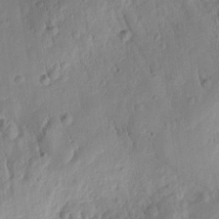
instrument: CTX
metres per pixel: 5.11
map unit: Htu
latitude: 2.0633
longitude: -178.1767
